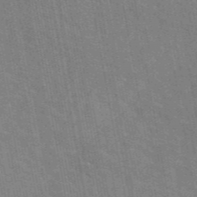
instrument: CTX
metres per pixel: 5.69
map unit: eAb
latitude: 45.5560
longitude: 122.3495
